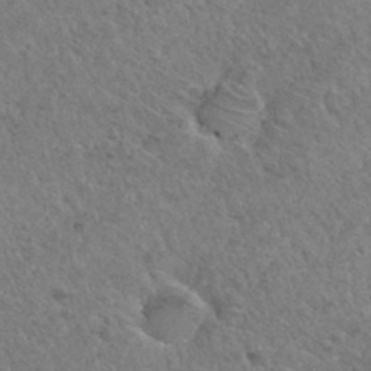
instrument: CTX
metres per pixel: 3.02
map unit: Hto
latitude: 32.7246
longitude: -49.6694
